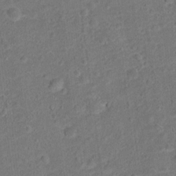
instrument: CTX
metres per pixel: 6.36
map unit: Hto
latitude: 15.9906
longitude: -42.0822
